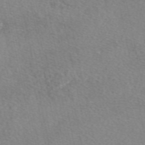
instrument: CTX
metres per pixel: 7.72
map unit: eAb
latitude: 49.1025
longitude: 111.2753
